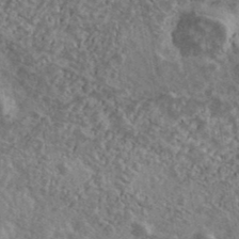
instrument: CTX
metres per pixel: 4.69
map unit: Ave
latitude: 40.1577
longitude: -110.6302
